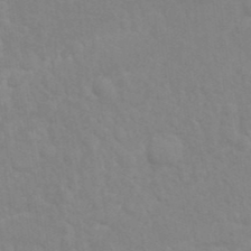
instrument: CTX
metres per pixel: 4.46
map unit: Nhu
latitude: 26.3467
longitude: -61.8205
